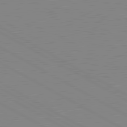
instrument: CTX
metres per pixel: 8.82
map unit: lApd
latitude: 80.7246
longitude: 151.5588
